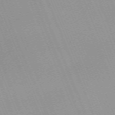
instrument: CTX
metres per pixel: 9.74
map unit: Nhu
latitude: -67.1053
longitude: 38.5952
